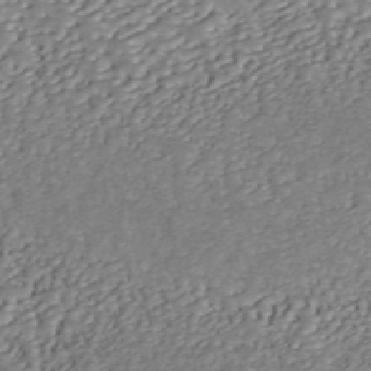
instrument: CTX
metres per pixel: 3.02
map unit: ANa
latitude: 45.6127
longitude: 37.2942
